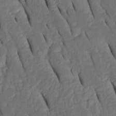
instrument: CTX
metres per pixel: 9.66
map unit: Htu
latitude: 0.1766
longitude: 149.8045
